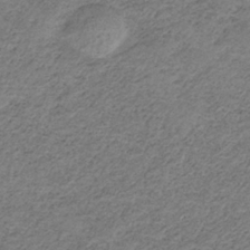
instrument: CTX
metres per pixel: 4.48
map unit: HNb
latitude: -33.8801
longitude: 61.3321
